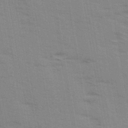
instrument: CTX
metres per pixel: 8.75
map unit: Ave
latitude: 15.2159
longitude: -102.9136
